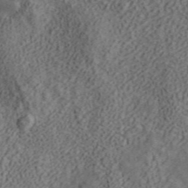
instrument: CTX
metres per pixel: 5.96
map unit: ANa
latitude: 44.8758
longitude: 45.7478
